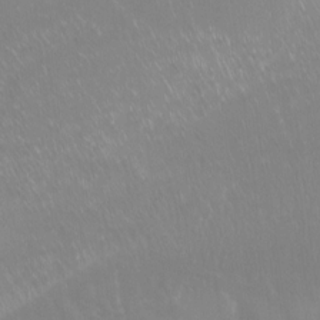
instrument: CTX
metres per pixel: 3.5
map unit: Htu
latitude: -16.3685
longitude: -46.7813
